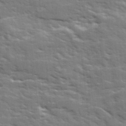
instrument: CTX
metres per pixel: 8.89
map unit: Ave
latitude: 17.8017
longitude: -129.8772
